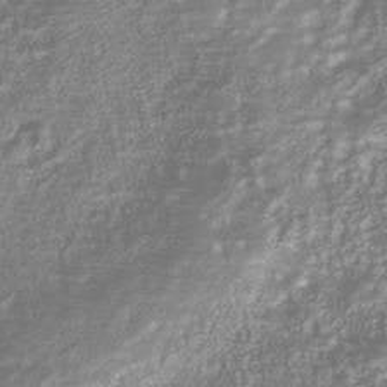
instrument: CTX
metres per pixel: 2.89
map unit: Nhu
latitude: -40.3495
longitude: -84.8191
